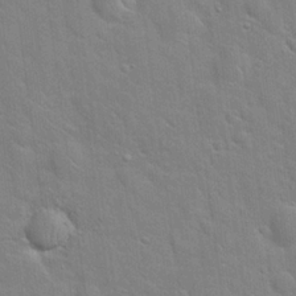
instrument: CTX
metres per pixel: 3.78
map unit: Hto
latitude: 20.4979
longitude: -51.9906
